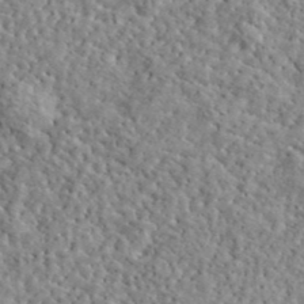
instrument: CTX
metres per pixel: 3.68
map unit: lHvf
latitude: 40.6868
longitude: -86.1200
